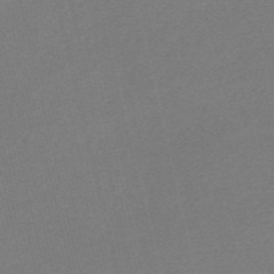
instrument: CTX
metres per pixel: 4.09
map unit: Nve
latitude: -56.4818
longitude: 61.7289
